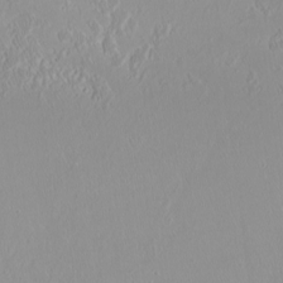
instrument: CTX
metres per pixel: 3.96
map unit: Htu
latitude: -6.5762
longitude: -71.2726
